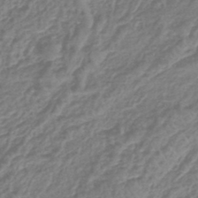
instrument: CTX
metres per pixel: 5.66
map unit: lHb
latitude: -44.8030
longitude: 73.1998
